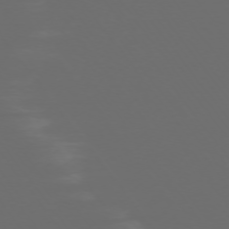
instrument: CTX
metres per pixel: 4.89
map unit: Ap
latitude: -74.4251
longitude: -75.8017
